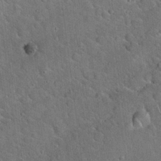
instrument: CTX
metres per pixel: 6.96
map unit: Hto
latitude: 19.2915
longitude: -50.7057
